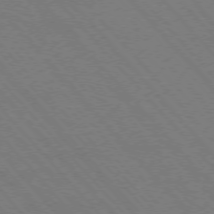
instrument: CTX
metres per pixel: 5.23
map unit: Hpe
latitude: -76.8219
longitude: -13.2159
